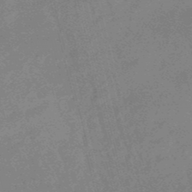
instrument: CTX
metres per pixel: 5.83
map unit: eHb
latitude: -48.3873
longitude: 87.0109
